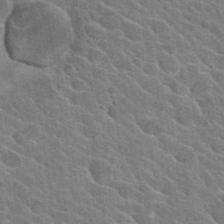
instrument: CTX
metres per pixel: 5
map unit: Hto
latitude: 25.2159
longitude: -36.8380
